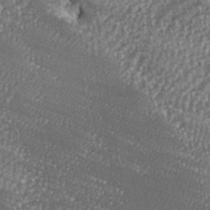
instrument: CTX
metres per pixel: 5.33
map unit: eHh
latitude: 35.8772
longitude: -133.1592
